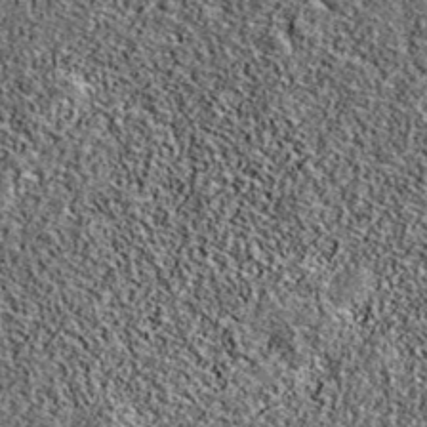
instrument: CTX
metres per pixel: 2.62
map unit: eAb
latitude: 38.3278
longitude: 106.4251
